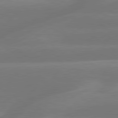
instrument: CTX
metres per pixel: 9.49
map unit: lApd
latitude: 79.8395
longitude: -149.1214
